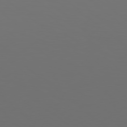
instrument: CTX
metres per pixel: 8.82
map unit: Hpe
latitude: 78.3279
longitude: -174.8947
